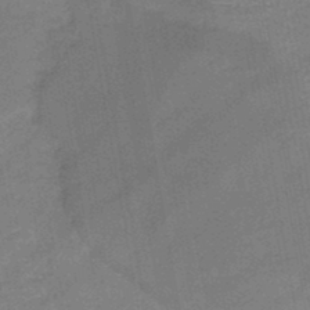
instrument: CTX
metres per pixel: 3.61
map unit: HNb
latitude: -46.1983
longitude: -37.5938
